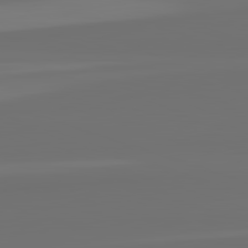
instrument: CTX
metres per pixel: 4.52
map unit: lApd
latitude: 82.5167
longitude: 162.8030
